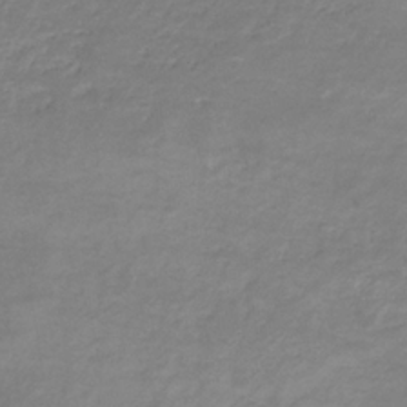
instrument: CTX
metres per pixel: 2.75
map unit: eHb
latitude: -33.3699
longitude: 71.3699
